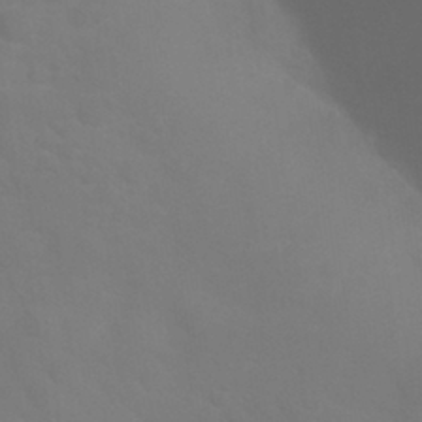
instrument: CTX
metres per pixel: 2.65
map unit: Nhu
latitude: 30.3468
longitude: -52.2712
